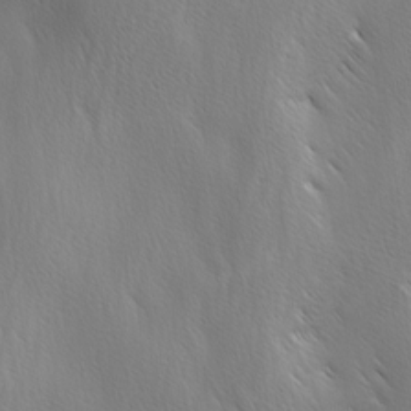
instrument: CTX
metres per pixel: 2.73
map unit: Ave
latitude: -0.6330
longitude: -112.7813
